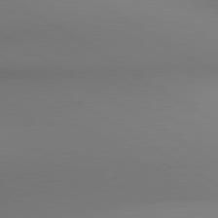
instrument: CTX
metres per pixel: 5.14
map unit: lApd
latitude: 80.5735
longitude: 138.2551
